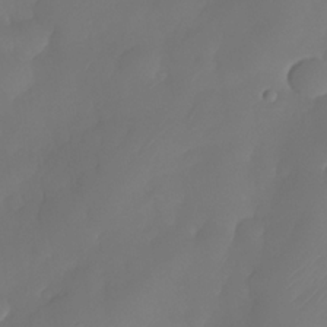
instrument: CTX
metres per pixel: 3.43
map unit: Nhe
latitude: -33.9556
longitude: -145.1025
